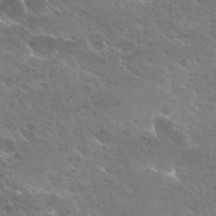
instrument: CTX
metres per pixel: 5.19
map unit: Hto
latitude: 26.1011
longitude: -36.9325
